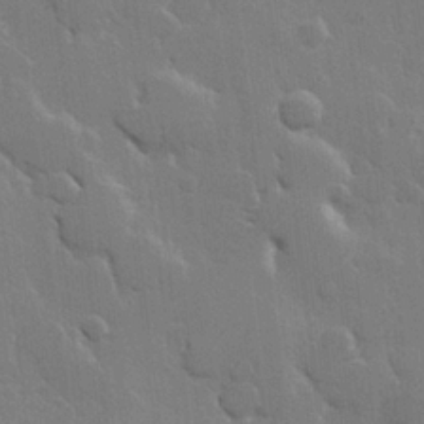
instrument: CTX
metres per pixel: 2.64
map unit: Hve
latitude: 22.8191
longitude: 148.8219
